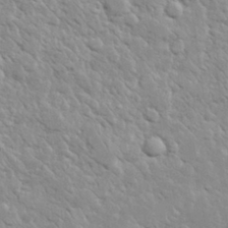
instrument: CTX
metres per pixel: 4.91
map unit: lHvf
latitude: 32.3089
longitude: -93.3481
